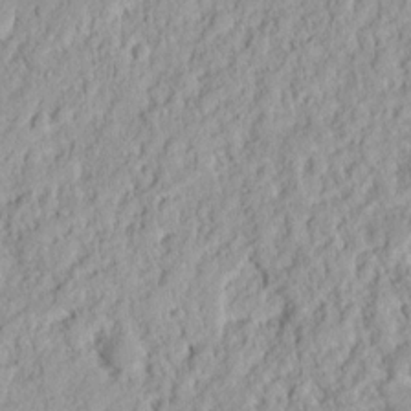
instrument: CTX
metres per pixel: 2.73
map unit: Nhu
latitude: 13.0648
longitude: -73.7639
